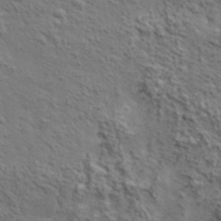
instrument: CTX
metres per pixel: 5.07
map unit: lHvf
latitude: 38.7624
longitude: -89.1026
